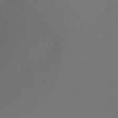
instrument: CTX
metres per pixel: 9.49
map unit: Htu
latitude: -11.7478
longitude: -70.8002
